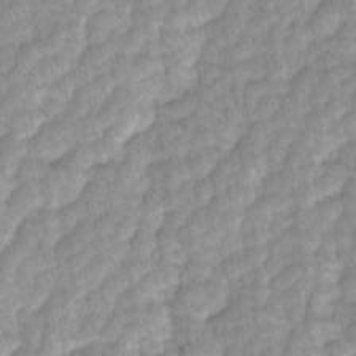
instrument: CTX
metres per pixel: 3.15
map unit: Ave
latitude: -1.4644
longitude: -113.6694
